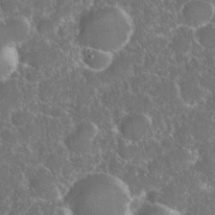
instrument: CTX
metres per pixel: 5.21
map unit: eHh
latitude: 36.7624
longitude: -61.1403
